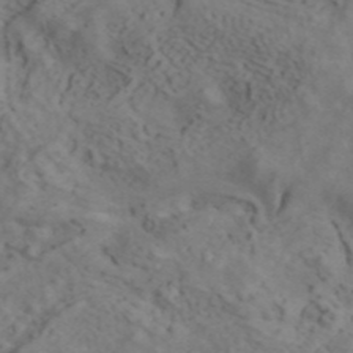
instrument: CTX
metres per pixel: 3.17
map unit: ANa
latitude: 42.0444
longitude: 14.5952
